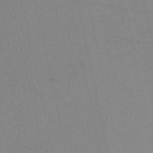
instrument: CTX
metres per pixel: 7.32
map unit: HNb
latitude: -52.8785
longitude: -47.1404
